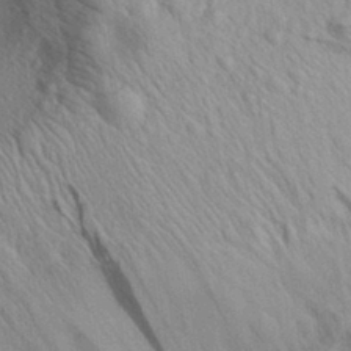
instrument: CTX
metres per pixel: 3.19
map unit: Aa
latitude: 29.8205
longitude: -137.5749
